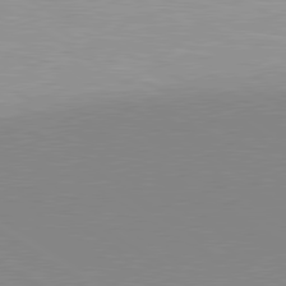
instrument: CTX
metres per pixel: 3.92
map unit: lApd
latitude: 80.0444
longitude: 156.6329
